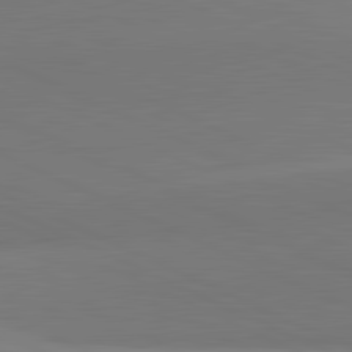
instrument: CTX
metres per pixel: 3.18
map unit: lApd
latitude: 81.8016
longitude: 151.2187
